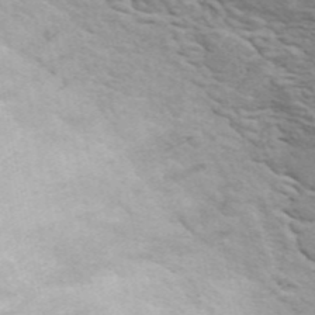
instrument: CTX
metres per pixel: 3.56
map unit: ANa
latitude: 45.5182
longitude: 26.2361
